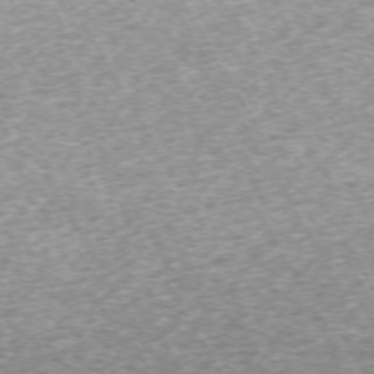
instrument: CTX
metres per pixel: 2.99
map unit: Hpe
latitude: -71.3510
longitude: 13.8422
